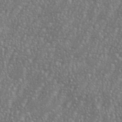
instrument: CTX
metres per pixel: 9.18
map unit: eHh
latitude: 35.8016
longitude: -132.7435
